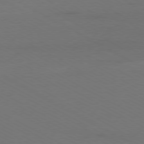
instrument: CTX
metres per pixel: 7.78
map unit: Ap
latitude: -79.8800
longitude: -82.8191
